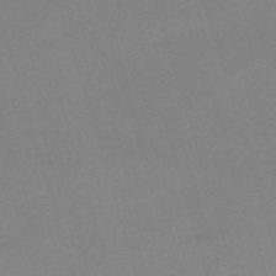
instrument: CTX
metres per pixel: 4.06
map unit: eHh
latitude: -62.4818
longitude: 48.9164
